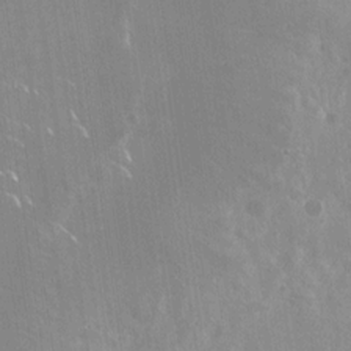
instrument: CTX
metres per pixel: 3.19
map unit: Nhu
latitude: -28.6896
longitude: -80.3467
